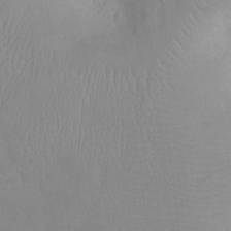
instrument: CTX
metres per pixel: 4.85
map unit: Ht
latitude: -8.8597
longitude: -21.6883
